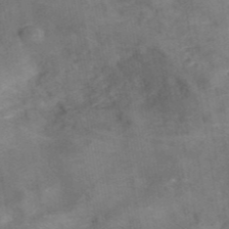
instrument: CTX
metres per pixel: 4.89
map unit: ANa
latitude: 41.8205
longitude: 15.8423
